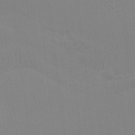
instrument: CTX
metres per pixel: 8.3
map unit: Htu
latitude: -6.6896
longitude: -69.3292
